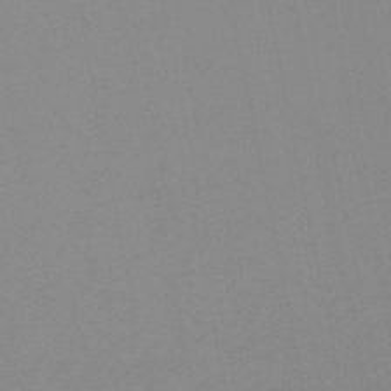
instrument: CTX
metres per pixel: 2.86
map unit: lHb
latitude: -48.0472
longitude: 64.5385
